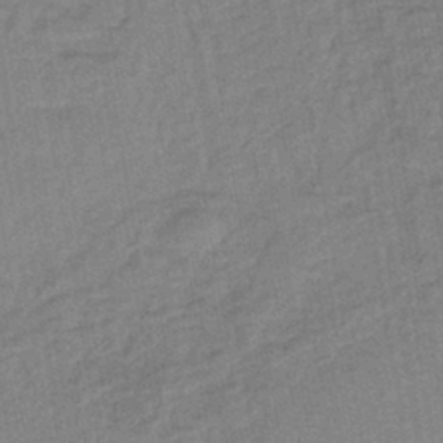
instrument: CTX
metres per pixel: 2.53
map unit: lHb
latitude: -41.8989
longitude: 60.7085
